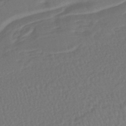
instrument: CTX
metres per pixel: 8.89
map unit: HNhu
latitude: -43.5021
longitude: 101.8044
